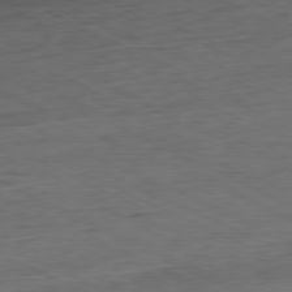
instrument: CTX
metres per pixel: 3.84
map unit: Ap
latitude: -80.5007
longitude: -81.7450
